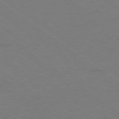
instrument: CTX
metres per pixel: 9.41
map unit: Ap
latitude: -79.2942
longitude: -99.2914
